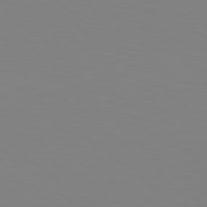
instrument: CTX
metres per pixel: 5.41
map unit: Hpe
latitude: 78.9703
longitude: -172.7057
